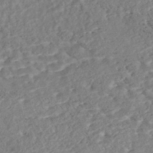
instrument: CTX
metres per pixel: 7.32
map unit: Nhe
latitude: -47.2943
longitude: -172.5356
